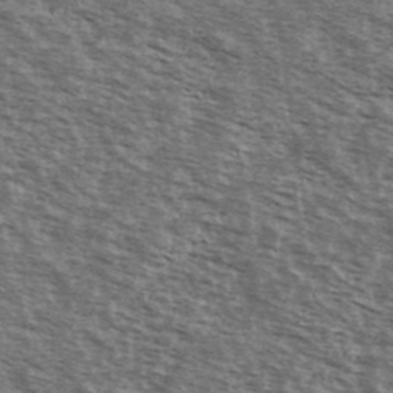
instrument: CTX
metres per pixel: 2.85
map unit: Ave
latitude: 39.0269
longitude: -109.6693
